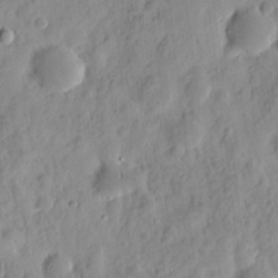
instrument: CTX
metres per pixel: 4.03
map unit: eHh
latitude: 8.9514
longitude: -74.4601
